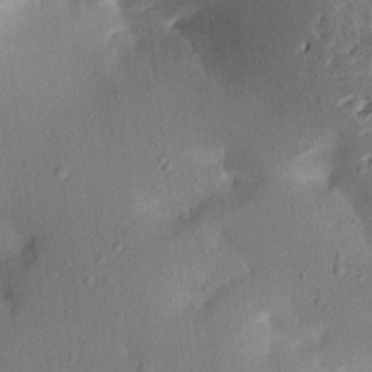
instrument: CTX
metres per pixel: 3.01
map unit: Aa
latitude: 20.7058
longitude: -146.7813
